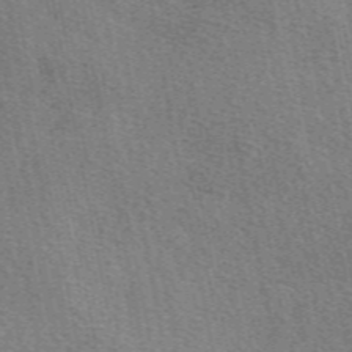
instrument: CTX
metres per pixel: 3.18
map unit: eAb
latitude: 50.7057
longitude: 108.7463
